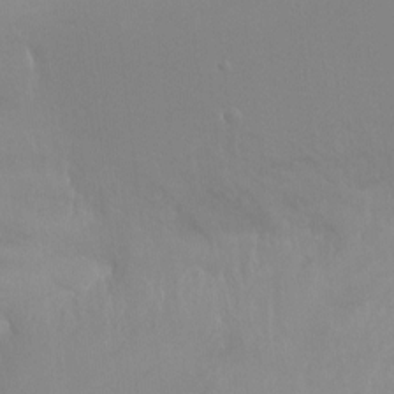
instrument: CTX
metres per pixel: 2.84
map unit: Ht
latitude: -9.3698
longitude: -32.2523
